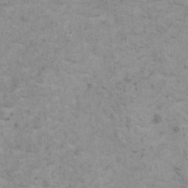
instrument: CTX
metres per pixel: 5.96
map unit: HNhu
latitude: 1.2914
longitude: 3.9178
